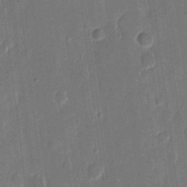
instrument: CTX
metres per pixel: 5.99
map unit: eHh
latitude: 11.7828
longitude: -70.3656
